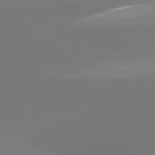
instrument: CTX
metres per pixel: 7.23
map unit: lApd
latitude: 81.5938
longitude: -164.0255
